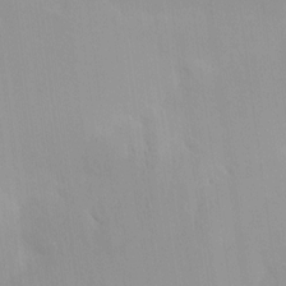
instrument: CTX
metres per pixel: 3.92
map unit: HNhu
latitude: 6.0633
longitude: 8.4818
